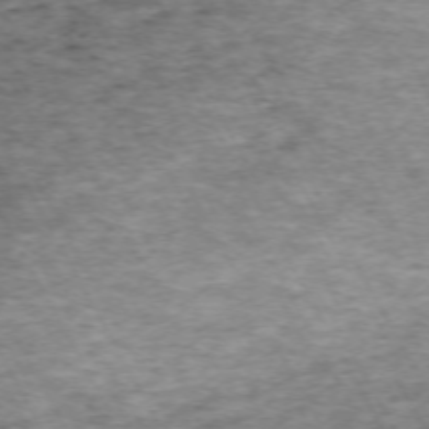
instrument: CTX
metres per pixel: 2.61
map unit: Hpe
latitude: -70.7274
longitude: 13.1053
